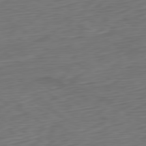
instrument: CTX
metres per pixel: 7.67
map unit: Ap
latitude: -80.8786
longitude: -68.1578
